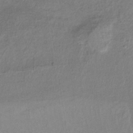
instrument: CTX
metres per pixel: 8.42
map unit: lHb
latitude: -34.2173
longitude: 65.1809
